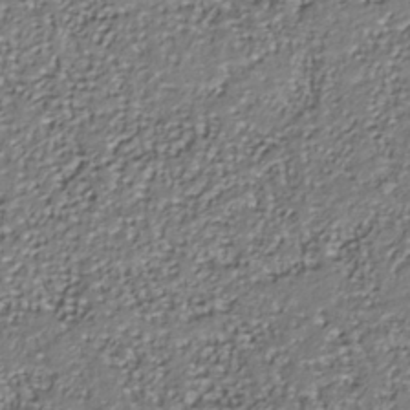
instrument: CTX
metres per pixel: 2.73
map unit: Nhu
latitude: -37.6721
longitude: -81.6505
